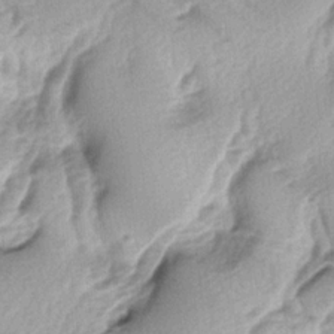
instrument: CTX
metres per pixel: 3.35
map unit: lAa
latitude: -4.5951
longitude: -125.0647
